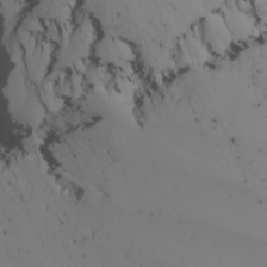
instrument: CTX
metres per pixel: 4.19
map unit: Nhu
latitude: -6.7463
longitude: -93.6694
